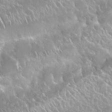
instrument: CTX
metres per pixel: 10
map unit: Nhu
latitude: 24.6679
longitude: -60.3467
